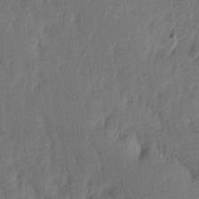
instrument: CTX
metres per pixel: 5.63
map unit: Ave
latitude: 13.8017
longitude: -106.4790
